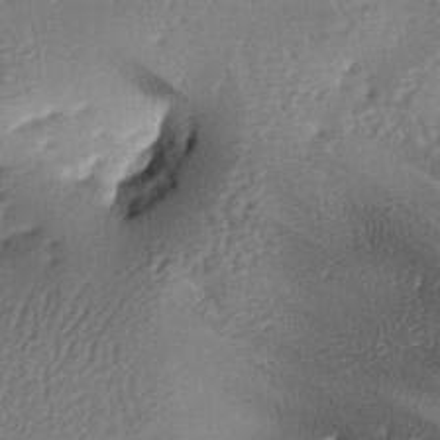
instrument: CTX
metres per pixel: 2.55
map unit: lAa
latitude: -7.5966
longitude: -125.8583
